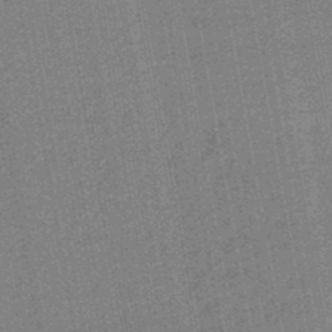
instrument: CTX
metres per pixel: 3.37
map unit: HNb
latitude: -44.9164
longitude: 53.7477
